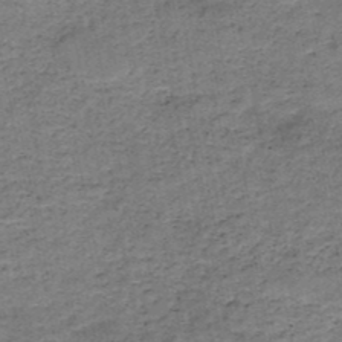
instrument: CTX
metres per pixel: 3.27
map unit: HNb
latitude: -49.3510
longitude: -39.7261
